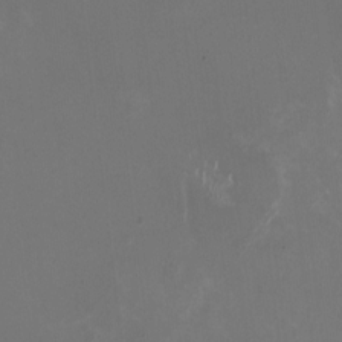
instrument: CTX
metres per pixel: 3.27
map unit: HNhu
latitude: -1.4833
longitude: -4.6113
